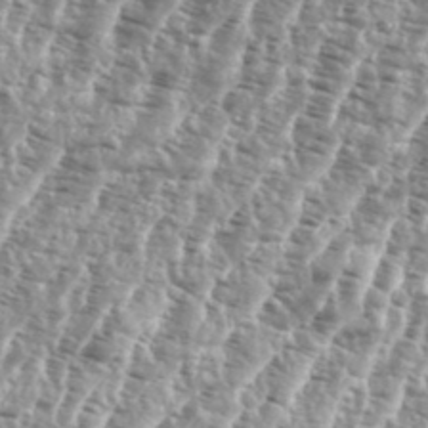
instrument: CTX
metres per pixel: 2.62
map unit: eHh
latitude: 35.2537
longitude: -135.5182
